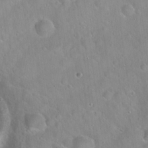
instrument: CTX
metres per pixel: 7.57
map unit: Hto
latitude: 21.1592
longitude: -53.4427
